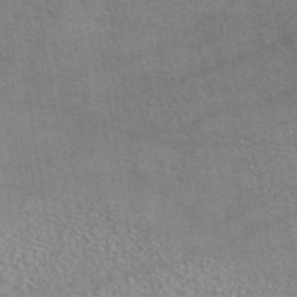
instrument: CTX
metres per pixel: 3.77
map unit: eAb
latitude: 44.7435
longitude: 109.5777
